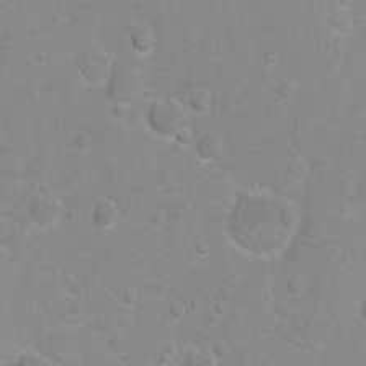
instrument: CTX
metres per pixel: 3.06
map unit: Hto
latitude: -6.5384
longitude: -35.9339
